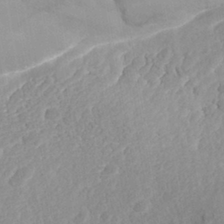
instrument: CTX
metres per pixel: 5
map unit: Nhe
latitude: -41.3698
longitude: -110.3845
